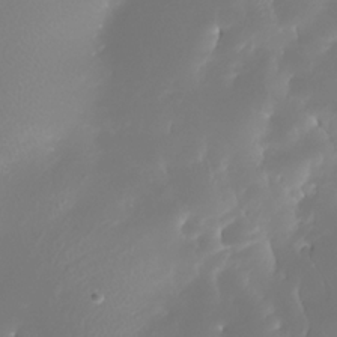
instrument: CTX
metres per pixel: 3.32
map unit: Nhe
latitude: -33.3699
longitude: -116.8947
